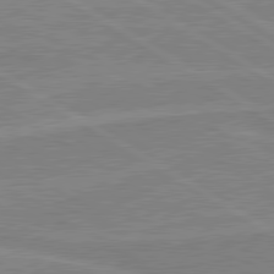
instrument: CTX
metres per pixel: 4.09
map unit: lApd
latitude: 80.2522
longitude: 169.5777
